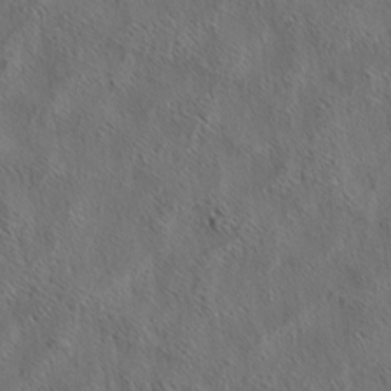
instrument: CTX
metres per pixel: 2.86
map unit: eHh
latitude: 6.5357
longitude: -76.6868
